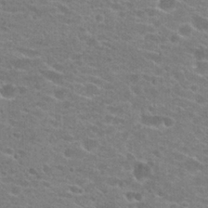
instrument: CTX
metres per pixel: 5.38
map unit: Hto
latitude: 22.9703
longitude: -43.6316
